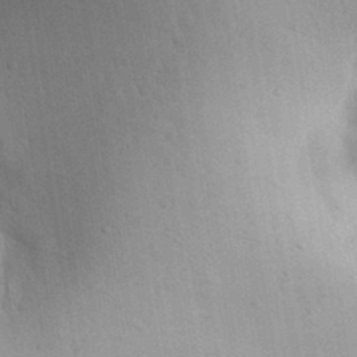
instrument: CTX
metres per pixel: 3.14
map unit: Aa
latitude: 30.5546
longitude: -145.3670
